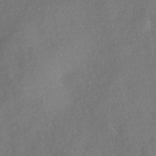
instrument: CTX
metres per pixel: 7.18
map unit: eHb
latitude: -39.2187
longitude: 77.3321
